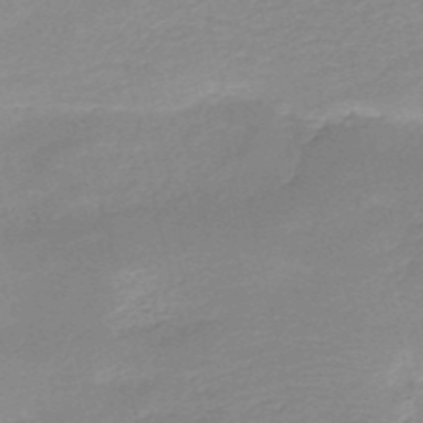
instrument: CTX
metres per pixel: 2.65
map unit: HNb
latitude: -50.3306
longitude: -41.7638
